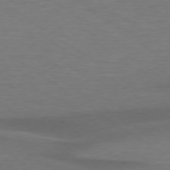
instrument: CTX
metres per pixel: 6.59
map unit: lApd
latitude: 79.0459
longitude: -95.1592
